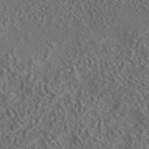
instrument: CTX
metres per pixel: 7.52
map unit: eAb
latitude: 43.7639
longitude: 116.8219
